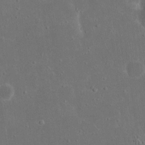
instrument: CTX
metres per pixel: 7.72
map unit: eHh
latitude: 17.3860
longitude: -72.0255
